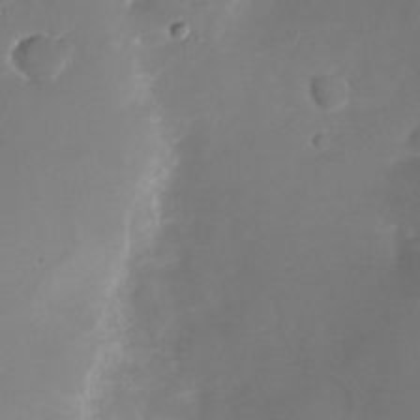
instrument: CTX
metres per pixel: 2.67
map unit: Nhu
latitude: -23.7667
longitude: -73.3671
